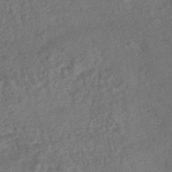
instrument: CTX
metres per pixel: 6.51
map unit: HNhu
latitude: -45.8422
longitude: 106.7841
